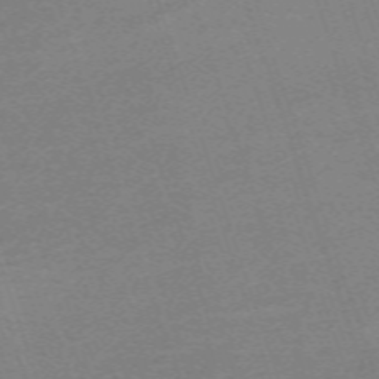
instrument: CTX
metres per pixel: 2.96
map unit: eHh
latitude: -64.0472
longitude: 49.5399
